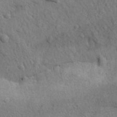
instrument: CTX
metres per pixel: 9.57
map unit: Ave
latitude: -8.3873
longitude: -120.5546
